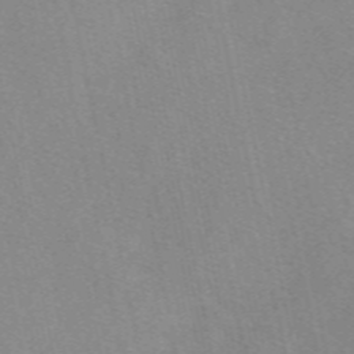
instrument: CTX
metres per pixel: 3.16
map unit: eAb
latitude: 49.3671
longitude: 106.1417
